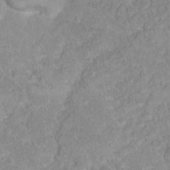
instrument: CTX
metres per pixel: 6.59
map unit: Hto
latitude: 18.1200
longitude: -37.7261
